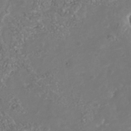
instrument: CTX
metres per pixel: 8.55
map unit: Nhu
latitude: -40.8786
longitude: -83.1403
